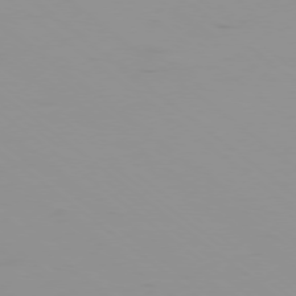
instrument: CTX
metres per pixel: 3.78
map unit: Ap
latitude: -77.8800
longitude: -94.8002
